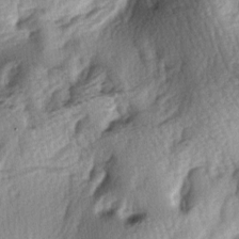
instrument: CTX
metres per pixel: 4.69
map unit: lAa
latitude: -4.5573
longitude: -124.5735
